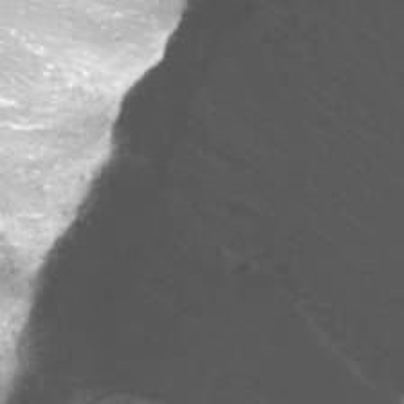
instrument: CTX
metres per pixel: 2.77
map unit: Nhu
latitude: -12.3495
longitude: -61.6883
